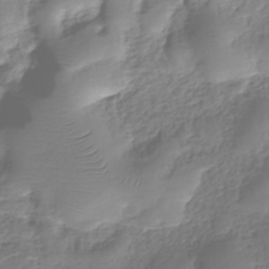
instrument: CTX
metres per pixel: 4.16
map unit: eHh
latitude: -39.8234
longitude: -28.3467
